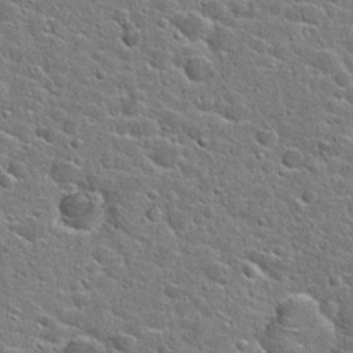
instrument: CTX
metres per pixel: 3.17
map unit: Hto
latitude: 24.3656
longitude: -44.4034
